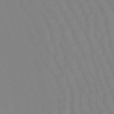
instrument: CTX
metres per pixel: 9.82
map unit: eHb
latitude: -50.1795
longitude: 77.0675
